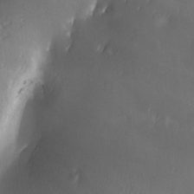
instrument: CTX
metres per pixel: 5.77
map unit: Ave
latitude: -6.4251
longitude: -120.8380
